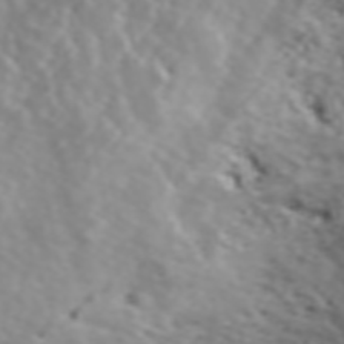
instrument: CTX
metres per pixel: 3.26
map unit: ANa
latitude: 44.3845
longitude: 21.9178
